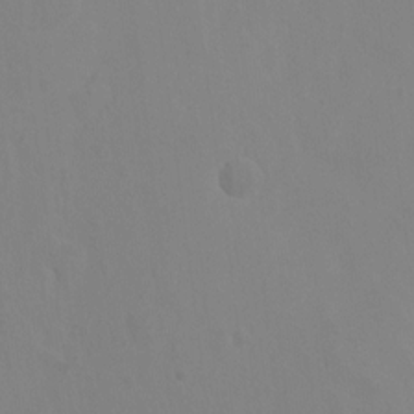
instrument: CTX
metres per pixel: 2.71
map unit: Ht
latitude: -15.2376
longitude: -42.5924
